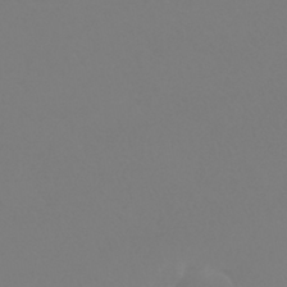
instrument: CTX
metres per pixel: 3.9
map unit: HNhu
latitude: -41.6533
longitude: 93.8044
